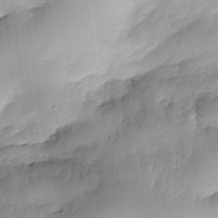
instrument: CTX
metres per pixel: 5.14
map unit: Nhe
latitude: -37.5588
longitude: -148.3089
